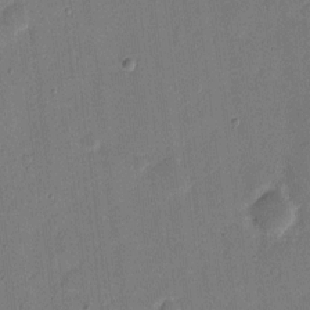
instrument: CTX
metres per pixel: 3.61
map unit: eHh
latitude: 10.1011
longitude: -68.6869
